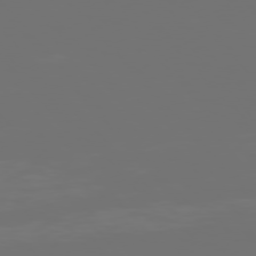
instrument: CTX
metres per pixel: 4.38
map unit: Hpe
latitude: 76.1955
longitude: -141.7260
